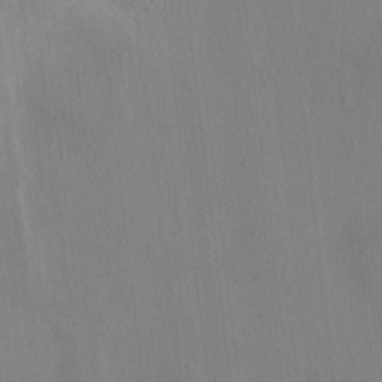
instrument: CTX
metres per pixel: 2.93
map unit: HNhu
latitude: 4.2711
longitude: 6.4251
